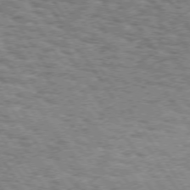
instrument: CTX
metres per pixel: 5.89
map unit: Hpe
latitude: 73.5560
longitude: -131.2348
